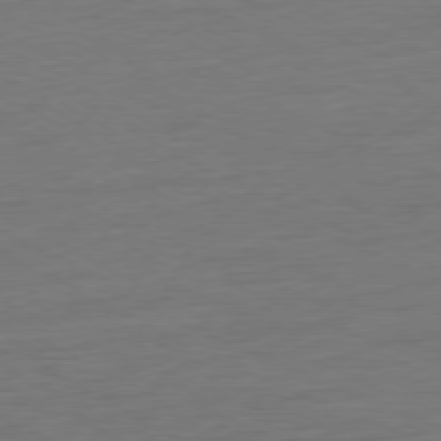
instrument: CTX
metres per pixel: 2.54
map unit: Ap
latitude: -77.1431
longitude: -74.4412
